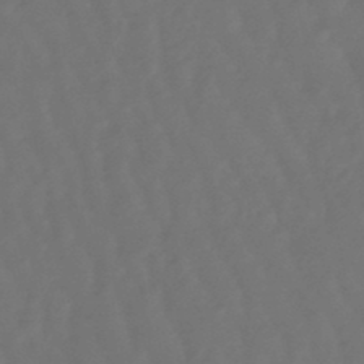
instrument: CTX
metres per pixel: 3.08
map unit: lHb
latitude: -47.4643
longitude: 79.4076
